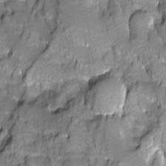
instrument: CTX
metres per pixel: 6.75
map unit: Ave
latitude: -11.0298
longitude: -118.2900
